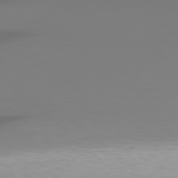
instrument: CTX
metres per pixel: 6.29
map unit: Hpe
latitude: 78.1200
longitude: -134.5357
